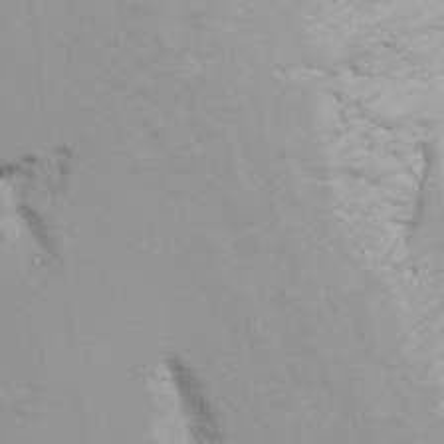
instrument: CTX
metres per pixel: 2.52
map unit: Hto
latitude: 7.5560
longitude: -30.9136
